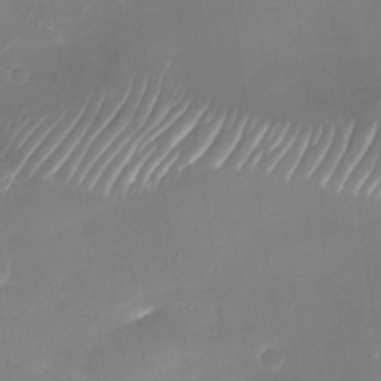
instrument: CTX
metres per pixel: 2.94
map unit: Nhu
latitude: -28.3117
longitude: -62.7058
